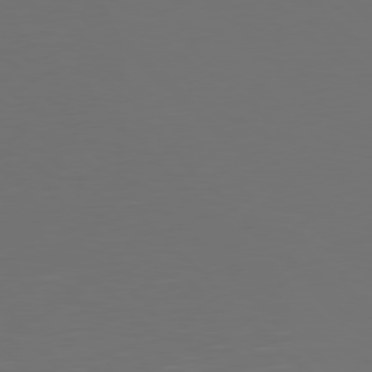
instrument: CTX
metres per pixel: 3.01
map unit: Hpe
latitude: 77.7638
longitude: -167.2348
